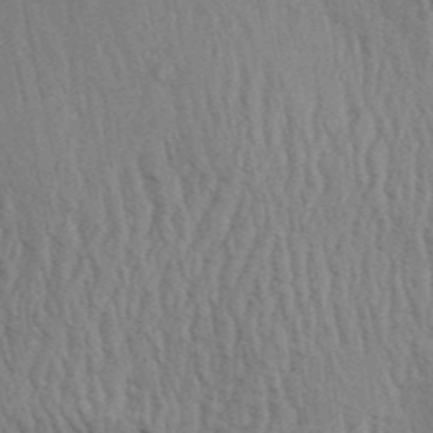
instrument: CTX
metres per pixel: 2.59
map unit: Aa
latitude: 31.2915
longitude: -135.1403
